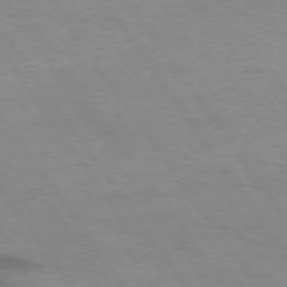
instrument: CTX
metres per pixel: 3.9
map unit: lApd
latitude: 74.4601
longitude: -59.3671
